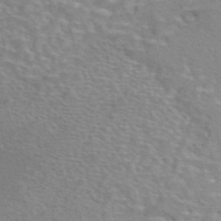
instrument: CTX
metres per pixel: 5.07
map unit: eAb
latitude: 44.2522
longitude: 107.6344
